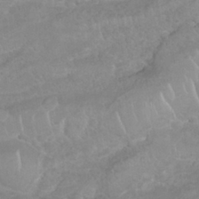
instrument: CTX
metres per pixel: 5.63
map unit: Nhu
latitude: 26.6113
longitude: -62.6302
